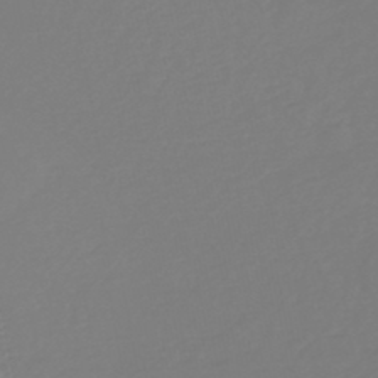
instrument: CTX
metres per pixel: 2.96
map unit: lHb
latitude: -46.4440
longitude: 74.4440
